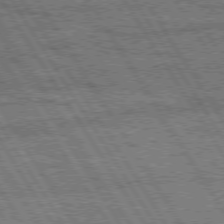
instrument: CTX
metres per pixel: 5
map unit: Hpe
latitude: 75.2159
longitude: -154.6868
